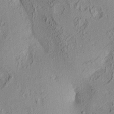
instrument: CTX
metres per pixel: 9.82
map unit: lAa
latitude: 4.1956
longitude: -115.7260
